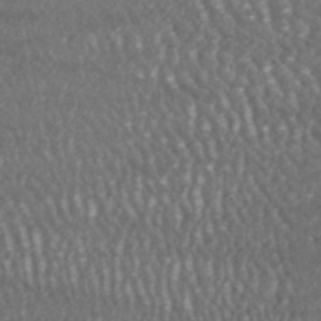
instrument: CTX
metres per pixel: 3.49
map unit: HNhu
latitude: -46.3873
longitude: 105.0864
